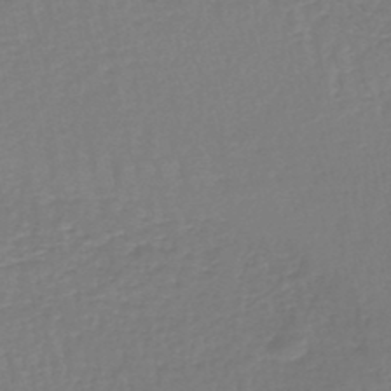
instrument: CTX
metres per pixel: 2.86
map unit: lHb
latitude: -46.8975
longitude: 65.1620
